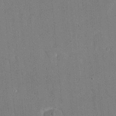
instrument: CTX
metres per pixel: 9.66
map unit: eHh
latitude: 19.6505
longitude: -68.1011
